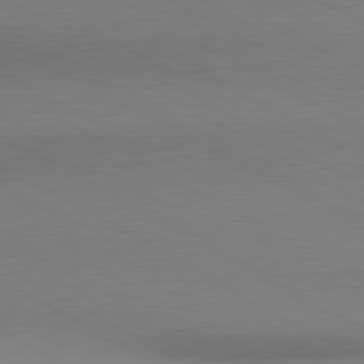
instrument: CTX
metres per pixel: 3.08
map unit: lApd
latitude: 80.5735
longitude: 165.9556
